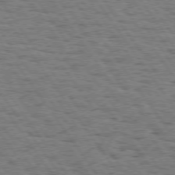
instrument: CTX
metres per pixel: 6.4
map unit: Hpe
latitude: 74.2145
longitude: -134.5168
